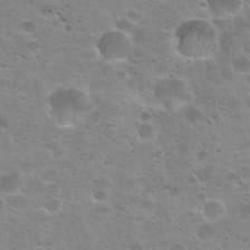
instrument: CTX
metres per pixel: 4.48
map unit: Hto
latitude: 24.4412
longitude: -50.6112
